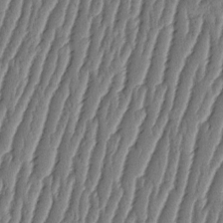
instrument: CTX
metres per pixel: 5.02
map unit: HNhu
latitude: -2.7463
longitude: 13.8989
